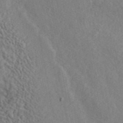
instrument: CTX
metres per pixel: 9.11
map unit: ANa
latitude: 44.8380
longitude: 47.6910
